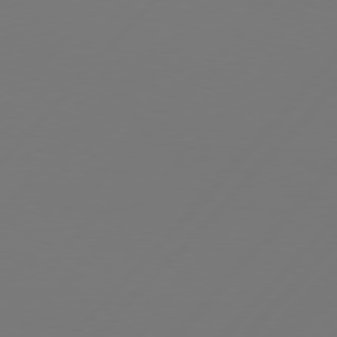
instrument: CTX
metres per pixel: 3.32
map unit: Hpe
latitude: 76.5734
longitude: -137.9150
